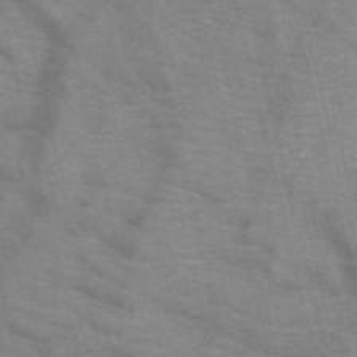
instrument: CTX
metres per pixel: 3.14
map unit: HNb
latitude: -47.6344
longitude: -48.0444
